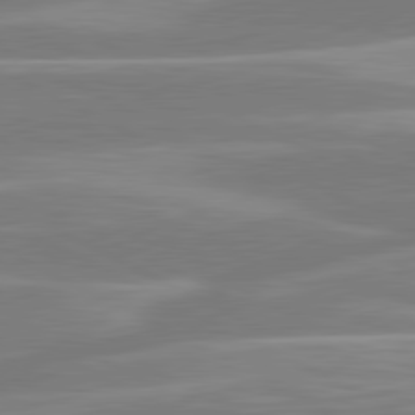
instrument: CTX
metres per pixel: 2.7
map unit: lApd
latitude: 80.9892
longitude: -129.6883
